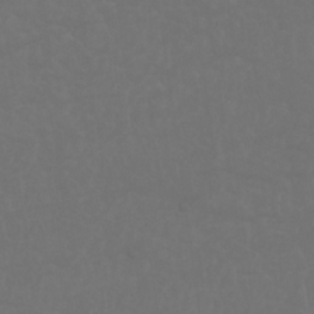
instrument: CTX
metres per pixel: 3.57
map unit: Nhu
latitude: 22.6112
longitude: -65.3671
